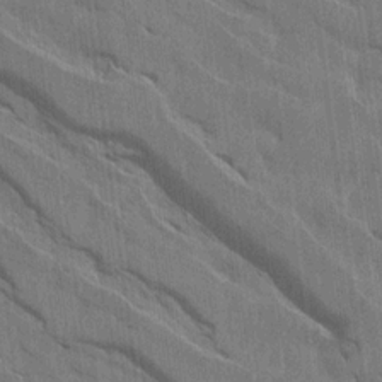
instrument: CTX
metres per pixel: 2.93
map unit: Aa
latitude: 14.9514
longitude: -145.4615
